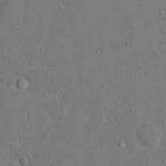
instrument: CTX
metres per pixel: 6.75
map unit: Hto
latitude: 10.3656
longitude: -35.7449
